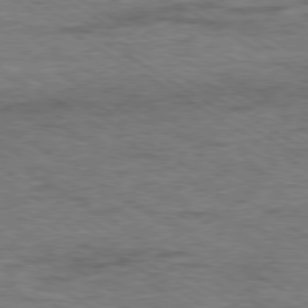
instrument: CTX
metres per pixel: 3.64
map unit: Ap
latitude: -80.2551
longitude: -78.2712
